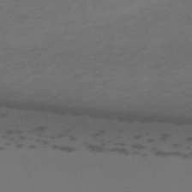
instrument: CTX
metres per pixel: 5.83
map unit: eHh
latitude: -63.1998
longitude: 52.9919
